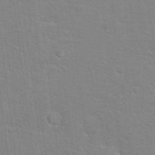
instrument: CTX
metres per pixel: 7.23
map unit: Hto
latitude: 16.0633
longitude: -38.3278
